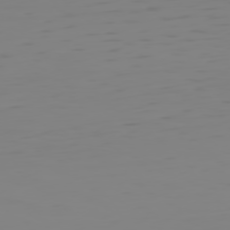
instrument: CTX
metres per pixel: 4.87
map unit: Hpe
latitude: 75.1592
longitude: -128.0444
